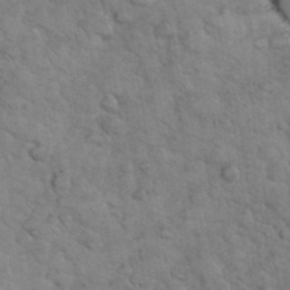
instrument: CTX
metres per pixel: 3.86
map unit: eHh
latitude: 36.4223
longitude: -65.4048
